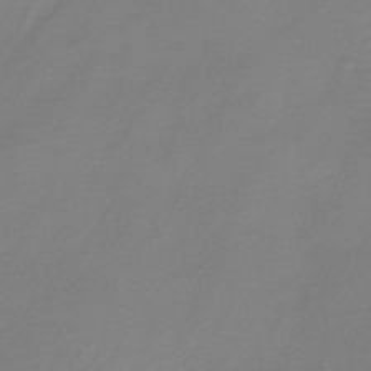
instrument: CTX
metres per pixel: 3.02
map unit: lHb
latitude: -38.0850
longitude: 71.8422
